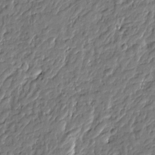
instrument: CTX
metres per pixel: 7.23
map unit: Htu
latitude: -2.0283
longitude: -179.5560
